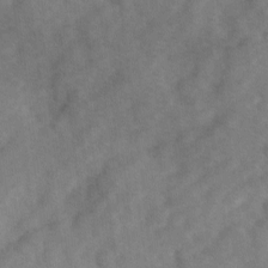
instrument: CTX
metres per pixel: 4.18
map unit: Ave
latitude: 1.3103
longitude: -111.6694
